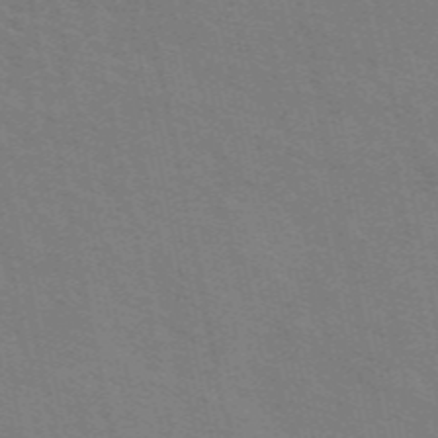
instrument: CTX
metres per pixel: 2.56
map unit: ANa
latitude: 48.9325
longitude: -75.8017
